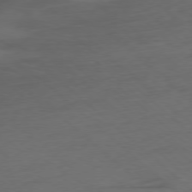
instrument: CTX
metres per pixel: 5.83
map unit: Ap
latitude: -78.2172
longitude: -79.1214
